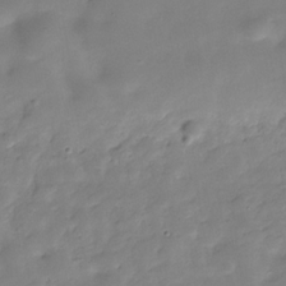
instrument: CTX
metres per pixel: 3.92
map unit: Hve
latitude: -30.1417
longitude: 90.3307
